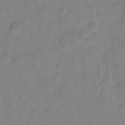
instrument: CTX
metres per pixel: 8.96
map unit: eHh
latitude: 7.8961
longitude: -63.9906
